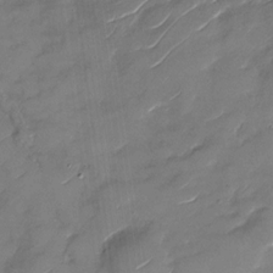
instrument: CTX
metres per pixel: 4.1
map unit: Nhu
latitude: -29.3321
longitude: -73.4616
